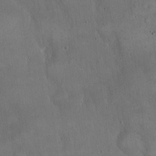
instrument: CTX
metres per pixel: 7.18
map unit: Hto
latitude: 15.0459
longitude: -60.3278
